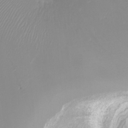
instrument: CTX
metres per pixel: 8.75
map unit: Htu
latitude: -13.4832
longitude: -46.7058
